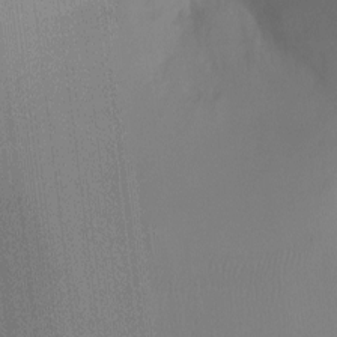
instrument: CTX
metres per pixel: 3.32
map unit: Ht
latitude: -6.0661
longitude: -27.2726
